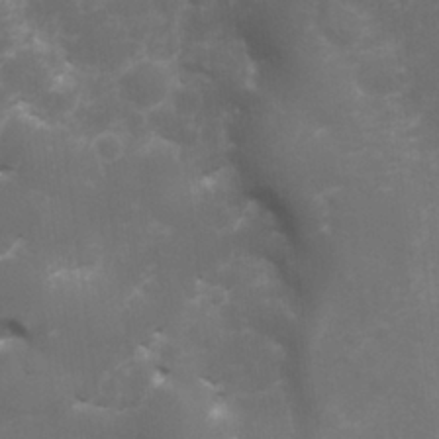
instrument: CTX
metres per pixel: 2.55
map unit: Nhu
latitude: 25.9906
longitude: -64.1200
